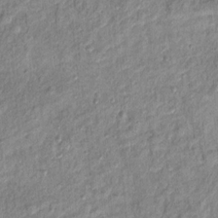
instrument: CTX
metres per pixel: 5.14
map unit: Ht
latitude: 11.6883
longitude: -38.0633
